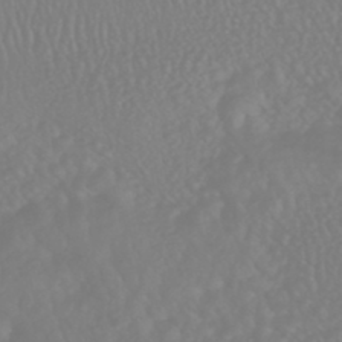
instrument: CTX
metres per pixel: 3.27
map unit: HNhu
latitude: -46.2928
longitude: 97.2565
